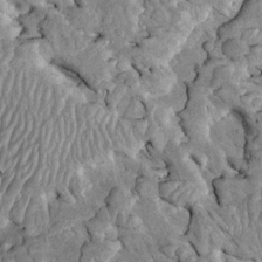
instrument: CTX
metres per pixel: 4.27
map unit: Htu
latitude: -2.1794
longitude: 149.0487
